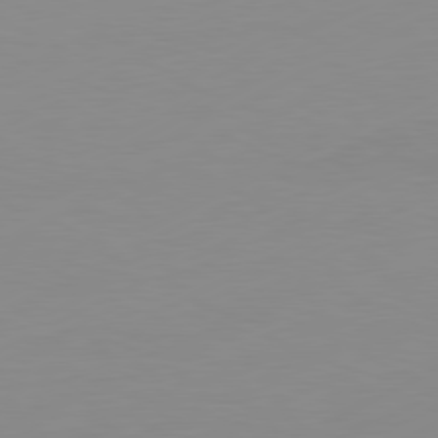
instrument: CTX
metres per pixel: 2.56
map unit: Ap
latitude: -81.1620
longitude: -84.2901
